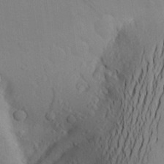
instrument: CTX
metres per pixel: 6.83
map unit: Aa
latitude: 24.4601
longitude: -145.6883
